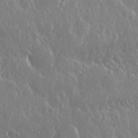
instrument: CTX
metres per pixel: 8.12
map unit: Nhu
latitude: 25.7449
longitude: -58.1389
